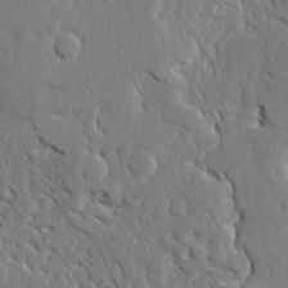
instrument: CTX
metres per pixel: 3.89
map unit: Ave
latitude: 23.4048
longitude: -129.8394
